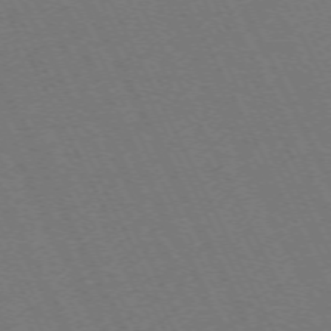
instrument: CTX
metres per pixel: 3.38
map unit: Hpe
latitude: -71.6155
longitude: 13.1431
